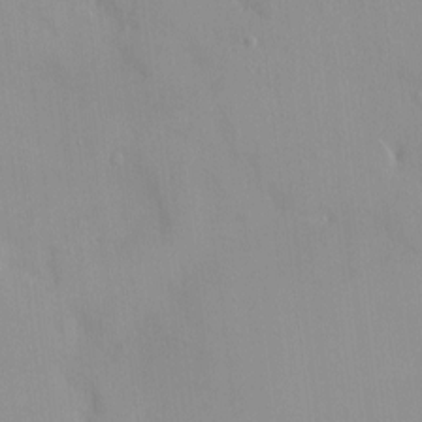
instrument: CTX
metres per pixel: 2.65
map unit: HNhu
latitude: 3.3670
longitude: 6.7652
